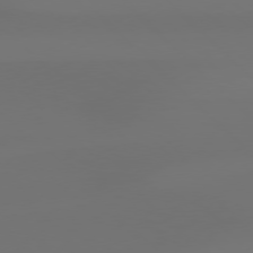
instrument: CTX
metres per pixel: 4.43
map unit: Hpe
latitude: 76.8947
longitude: -132.7435
